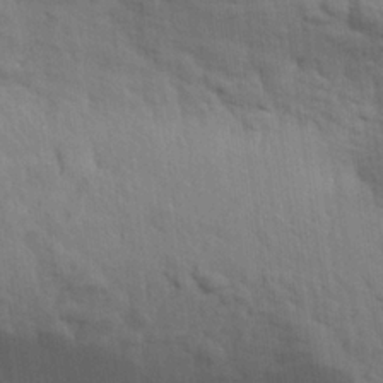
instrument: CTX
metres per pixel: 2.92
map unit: eHh
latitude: 24.4223
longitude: -79.3482
